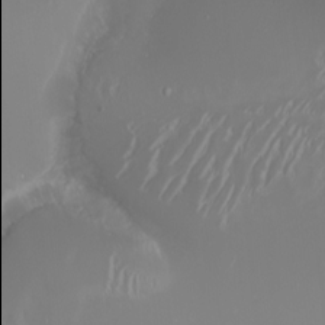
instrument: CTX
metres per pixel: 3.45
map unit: Nhu
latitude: -6.6140
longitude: -89.9906
